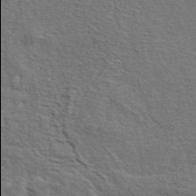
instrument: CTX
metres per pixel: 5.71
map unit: ANa
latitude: 44.6869
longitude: 38.0094
